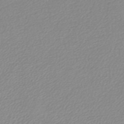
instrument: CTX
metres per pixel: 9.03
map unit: lHb
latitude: -46.5573
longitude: 57.6533
